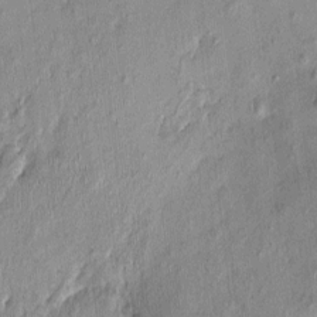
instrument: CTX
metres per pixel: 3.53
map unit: Nhu
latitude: -0.6330
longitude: -14.5168
